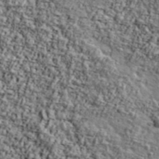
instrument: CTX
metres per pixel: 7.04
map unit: Ave
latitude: 42.9136
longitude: -111.3860
